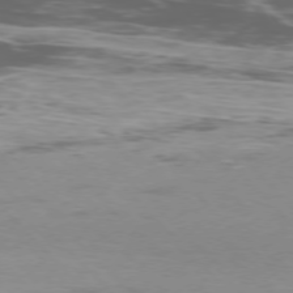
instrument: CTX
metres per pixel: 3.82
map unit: Ap
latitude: -77.0109
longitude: -69.5182
